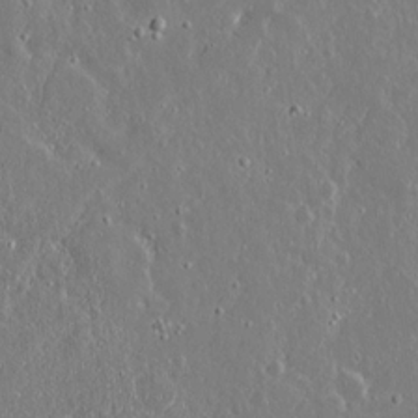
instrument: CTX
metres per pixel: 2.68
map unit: lAvf
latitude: 15.1026
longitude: -129.0269
